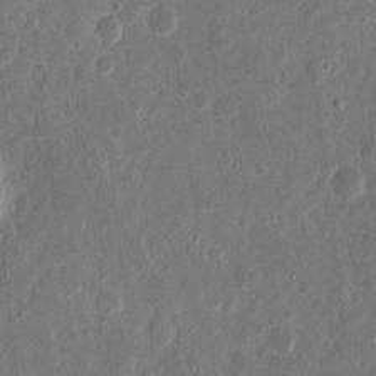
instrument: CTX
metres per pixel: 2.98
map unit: eHh
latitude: 11.7072
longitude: -73.4427
